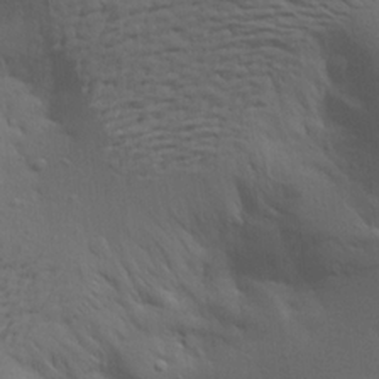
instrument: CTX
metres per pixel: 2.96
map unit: Aa
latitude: 19.2726
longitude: -144.8380
